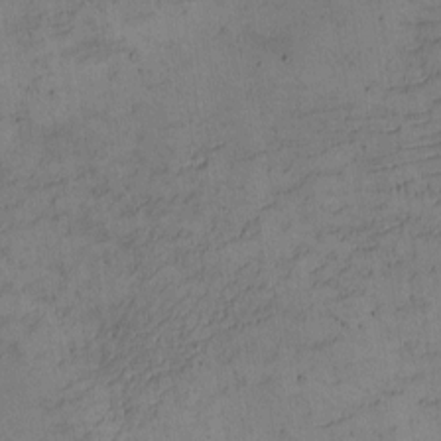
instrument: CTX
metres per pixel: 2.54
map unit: eHh
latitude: -4.4251
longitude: -79.1214
